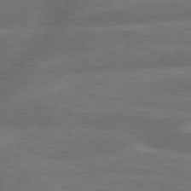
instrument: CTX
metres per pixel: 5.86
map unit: lApd
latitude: 79.7450
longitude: -165.4993
